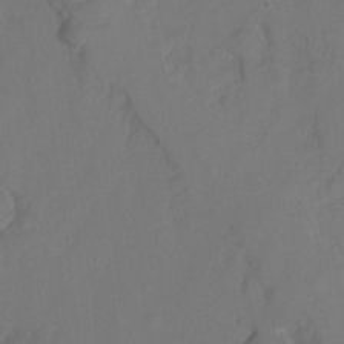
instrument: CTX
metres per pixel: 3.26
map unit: Hto
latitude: 6.3845
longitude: -31.1970
